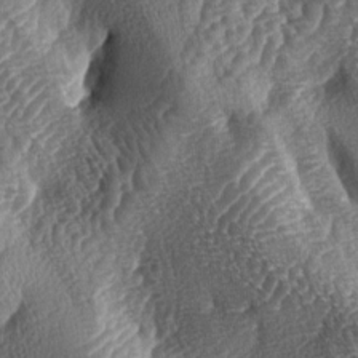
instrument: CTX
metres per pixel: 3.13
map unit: lAa
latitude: -4.6140
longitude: -127.9339
